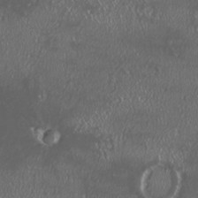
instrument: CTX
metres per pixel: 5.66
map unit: HNhu
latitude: -2.3495
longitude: 11.3888
